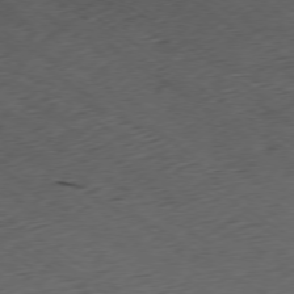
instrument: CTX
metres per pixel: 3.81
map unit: Ap
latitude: -77.5966
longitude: -71.6883
